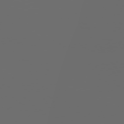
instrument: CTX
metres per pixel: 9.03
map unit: Hpe
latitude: 73.7828
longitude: -128.1389
